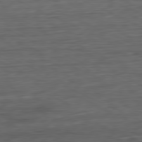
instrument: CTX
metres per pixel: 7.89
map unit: Ap
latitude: -81.1242
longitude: -68.8002
